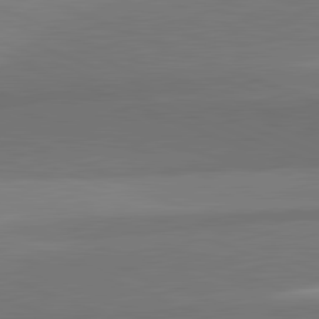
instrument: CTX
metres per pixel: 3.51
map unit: lApd
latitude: 82.2333
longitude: 153.7288
